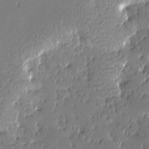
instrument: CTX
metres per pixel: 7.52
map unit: lAa
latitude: -10.7652
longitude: -125.1403
